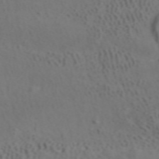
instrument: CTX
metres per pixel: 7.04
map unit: ANa
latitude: 41.6315
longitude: 33.6344
